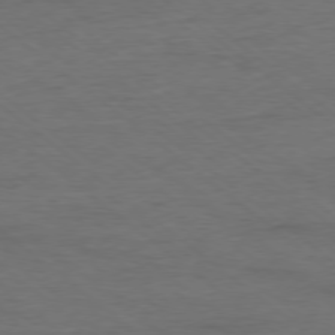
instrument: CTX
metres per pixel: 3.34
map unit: Ap
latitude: -78.4440
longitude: -92.4412
